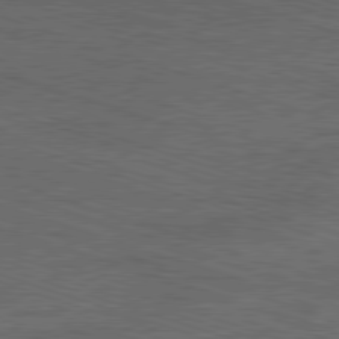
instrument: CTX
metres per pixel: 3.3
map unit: Ap
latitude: -81.4644
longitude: -72.4601
